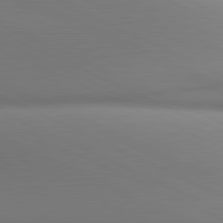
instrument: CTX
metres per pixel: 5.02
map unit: lApd
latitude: 81.2537
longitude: 143.6910
